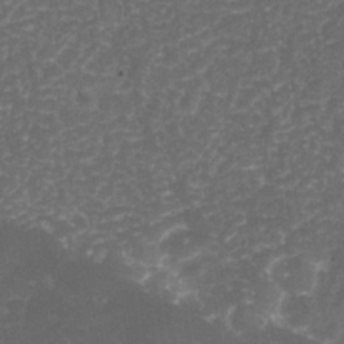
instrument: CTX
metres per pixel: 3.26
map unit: Nhu
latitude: 26.7057
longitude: -65.9717
